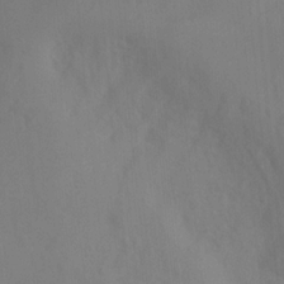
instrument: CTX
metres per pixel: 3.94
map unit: Ht
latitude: -0.7086
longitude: -34.9324
